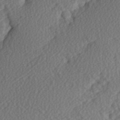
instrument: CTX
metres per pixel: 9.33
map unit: Hve
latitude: 2.0822
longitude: -123.6694
